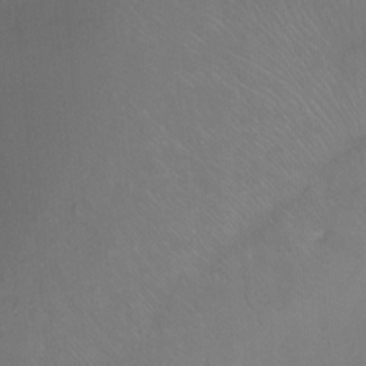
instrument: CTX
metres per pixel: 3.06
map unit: Ht
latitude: -9.3698
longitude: -37.1592
